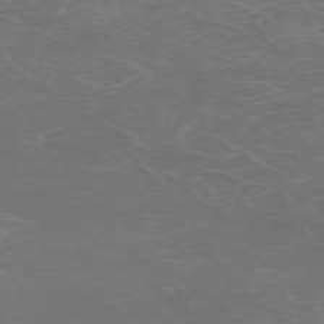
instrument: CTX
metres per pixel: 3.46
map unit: Hpe
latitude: -72.6707
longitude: 8.9542
